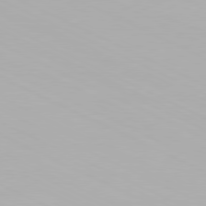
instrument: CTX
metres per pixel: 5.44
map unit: Hpe
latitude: -81.4455
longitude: 18.9542
